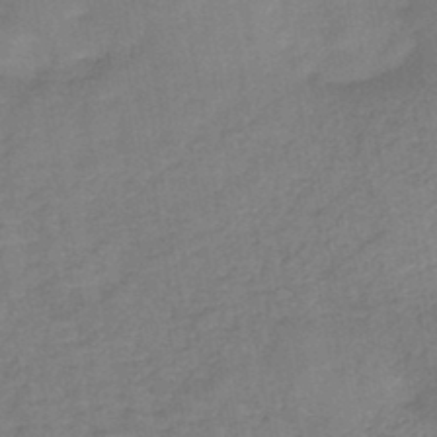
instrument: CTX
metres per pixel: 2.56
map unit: HNb
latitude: -44.6896
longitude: -38.1389
